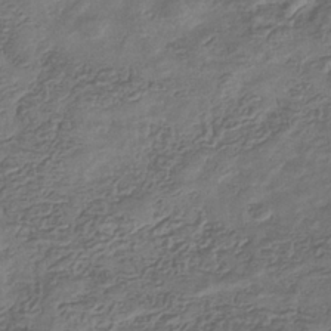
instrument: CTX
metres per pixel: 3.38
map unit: eHb
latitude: -34.6707
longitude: 79.8422
